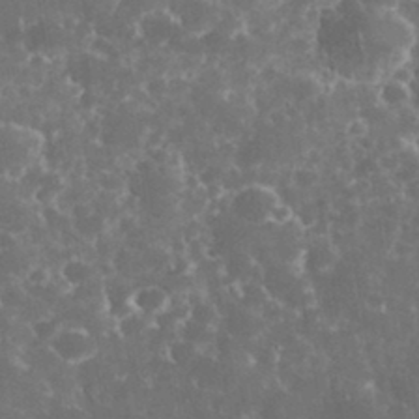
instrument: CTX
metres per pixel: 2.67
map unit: eHh
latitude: 33.0270
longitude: -62.4223
